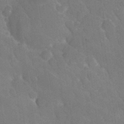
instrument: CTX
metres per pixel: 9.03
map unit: Nhu
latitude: 26.9703
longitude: -56.3467
